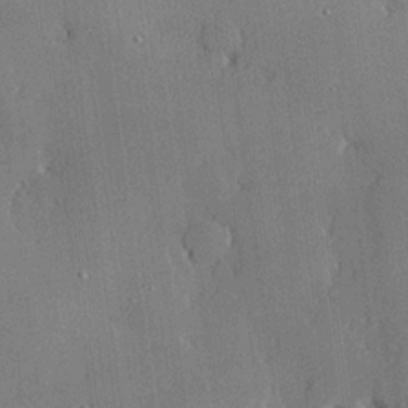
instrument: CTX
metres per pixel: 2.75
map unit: lHvf
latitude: 20.4979
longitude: 144.0661
